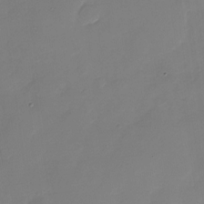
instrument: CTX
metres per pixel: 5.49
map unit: Nhu
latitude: -28.1039
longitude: -64.7813
